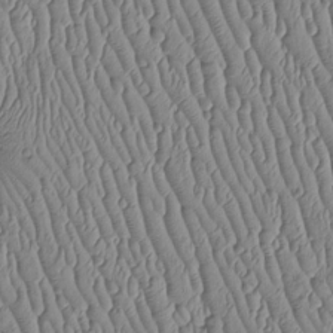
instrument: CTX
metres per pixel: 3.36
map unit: Htu
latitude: -5.7288
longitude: 155.8233
